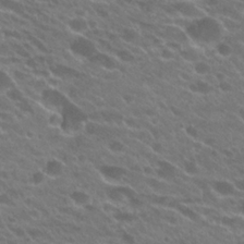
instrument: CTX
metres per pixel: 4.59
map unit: Hto
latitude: 24.0444
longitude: -37.2726
